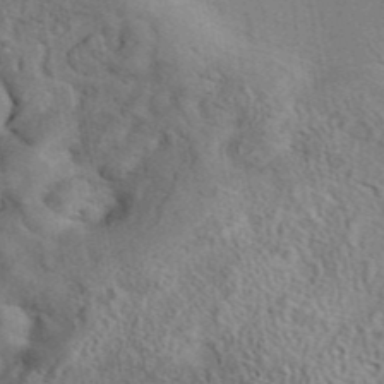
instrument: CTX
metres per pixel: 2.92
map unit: eAb
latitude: 42.1767
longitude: 109.3132
